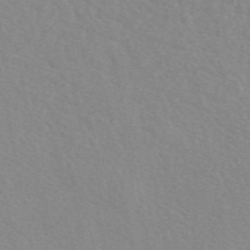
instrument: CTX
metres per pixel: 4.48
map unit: eAb
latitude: 50.0822
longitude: 118.3117
